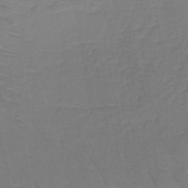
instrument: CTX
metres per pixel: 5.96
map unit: HNb
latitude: -49.9556
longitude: -46.9703
